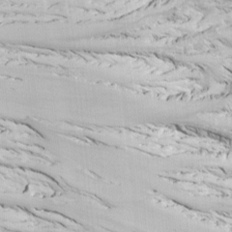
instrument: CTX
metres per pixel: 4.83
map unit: Htu
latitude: -7.3887
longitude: -66.6490
